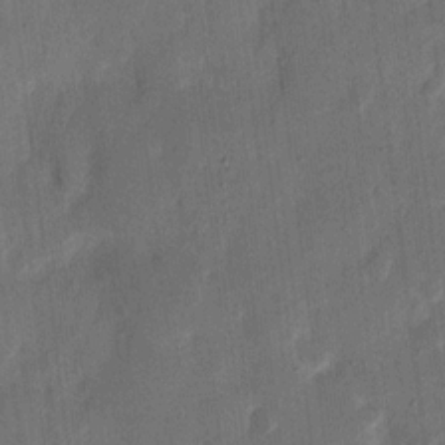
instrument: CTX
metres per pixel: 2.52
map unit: eHh
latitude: 11.7639
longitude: -68.6680
